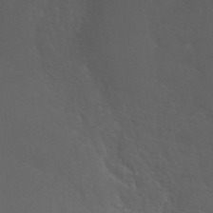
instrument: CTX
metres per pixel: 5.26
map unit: ANa
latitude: 41.2725
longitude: 53.5777
